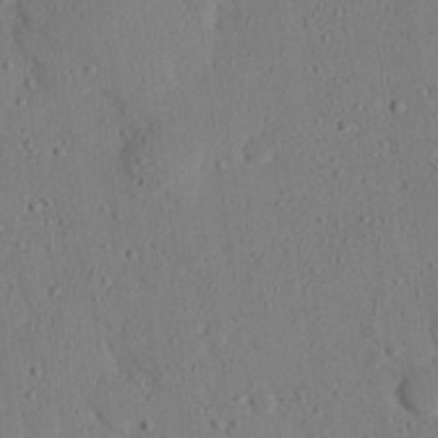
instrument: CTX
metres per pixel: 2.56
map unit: eHh
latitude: 25.5938
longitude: -79.9717
